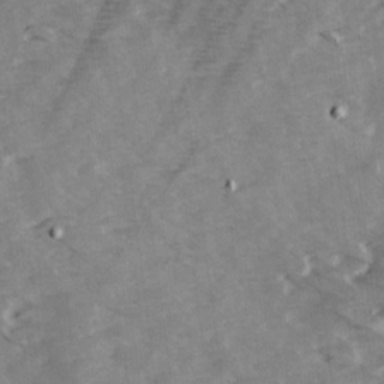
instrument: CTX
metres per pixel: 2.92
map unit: Ave
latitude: 14.2523
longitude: -103.2159
